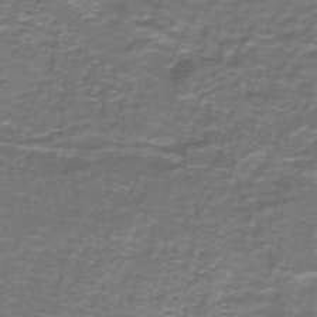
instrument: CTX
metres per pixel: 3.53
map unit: lHb
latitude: -42.7463
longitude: 55.6911
